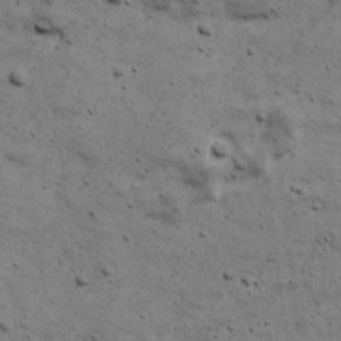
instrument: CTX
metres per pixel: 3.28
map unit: Ave
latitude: 17.0836
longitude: -133.9528
